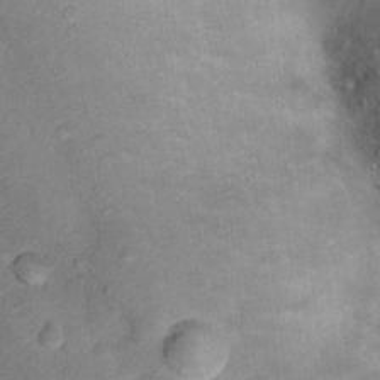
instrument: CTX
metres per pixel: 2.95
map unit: Ht
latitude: 12.4223
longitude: -39.1781
